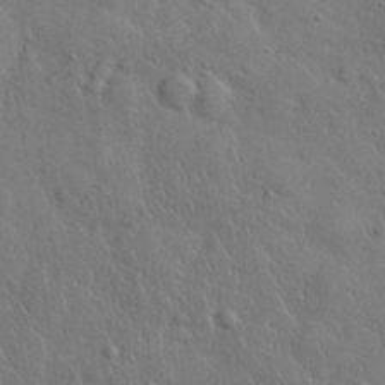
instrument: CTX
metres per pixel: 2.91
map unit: eHh
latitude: 30.0255
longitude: -69.9906
